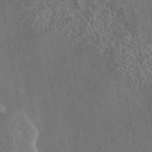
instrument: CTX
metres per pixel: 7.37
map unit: eAb
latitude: 43.5182
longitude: 109.0108
